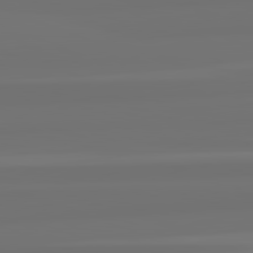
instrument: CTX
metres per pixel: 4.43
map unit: lApd
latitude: 82.3845
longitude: -177.5182
